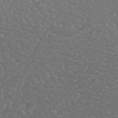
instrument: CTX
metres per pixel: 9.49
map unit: Nhu
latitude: 26.9136
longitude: -65.9528
